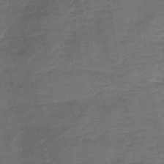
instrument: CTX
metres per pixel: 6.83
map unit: eHb
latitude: -42.5384
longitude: 82.9353
